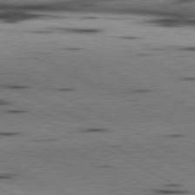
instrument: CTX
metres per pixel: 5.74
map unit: lApd
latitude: 80.7624
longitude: 156.5385
